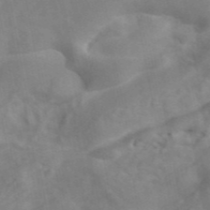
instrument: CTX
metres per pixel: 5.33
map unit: ANa
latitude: 45.3670
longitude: 26.4629
